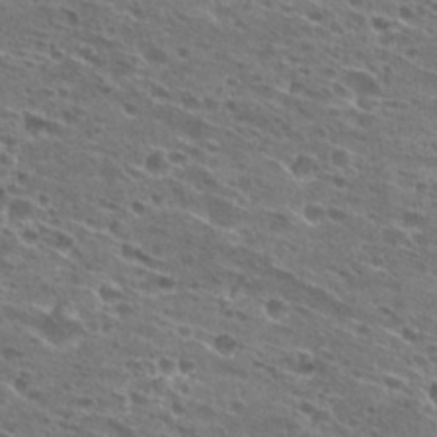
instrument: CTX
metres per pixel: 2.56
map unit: Hto
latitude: 27.8961
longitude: -45.6127
